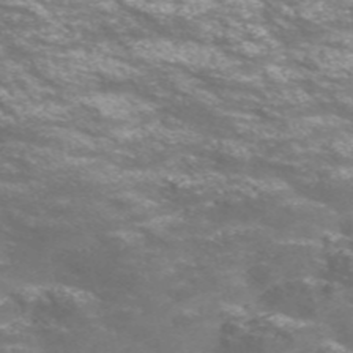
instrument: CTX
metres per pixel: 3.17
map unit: Nve
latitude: -56.7841
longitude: 52.5195
